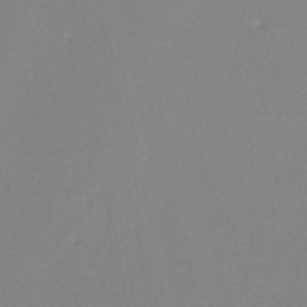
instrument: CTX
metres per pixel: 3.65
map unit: eHh
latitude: -45.3321
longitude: -28.7624
